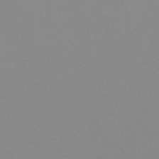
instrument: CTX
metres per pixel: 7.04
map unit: eHh
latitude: -53.5210
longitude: -24.9891
